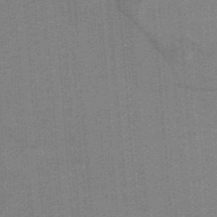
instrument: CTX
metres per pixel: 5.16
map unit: HNb
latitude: -38.8975
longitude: 54.2740
